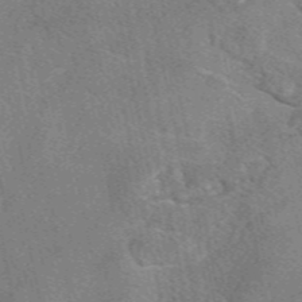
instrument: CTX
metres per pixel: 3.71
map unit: eAb
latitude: 48.9325
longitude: 122.1039
